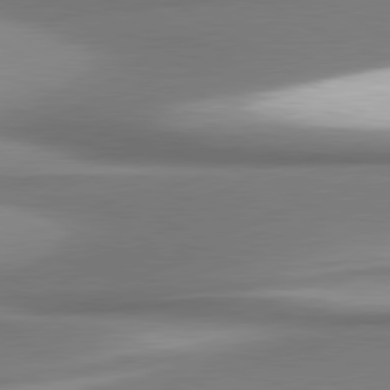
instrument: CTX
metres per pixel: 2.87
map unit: lApd
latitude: 80.5924
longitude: 179.4076
